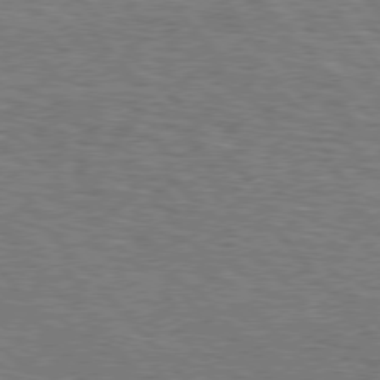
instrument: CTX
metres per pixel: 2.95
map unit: Hpe
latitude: 76.5734
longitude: -160.6112
